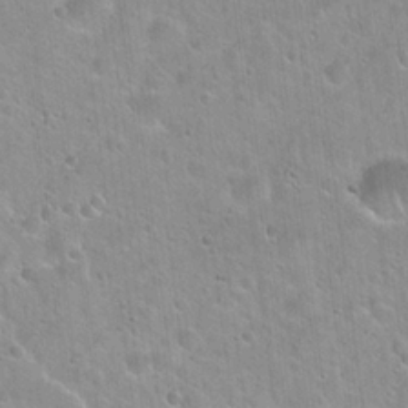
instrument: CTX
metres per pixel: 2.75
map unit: Hto
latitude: 21.5560
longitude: -53.6694
